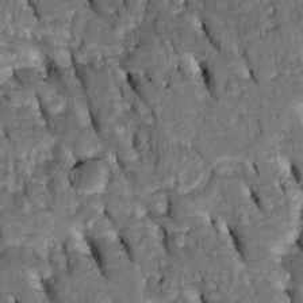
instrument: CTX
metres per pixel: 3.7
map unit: Htu
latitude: -2.2172
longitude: 151.3887
